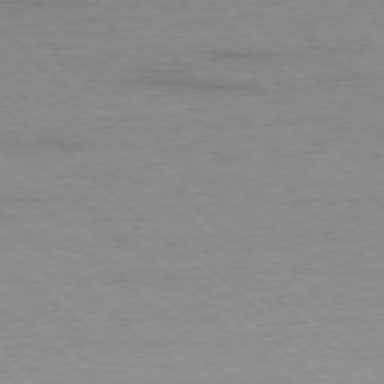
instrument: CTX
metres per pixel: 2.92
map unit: Ap
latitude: -77.1053
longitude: -94.1011
